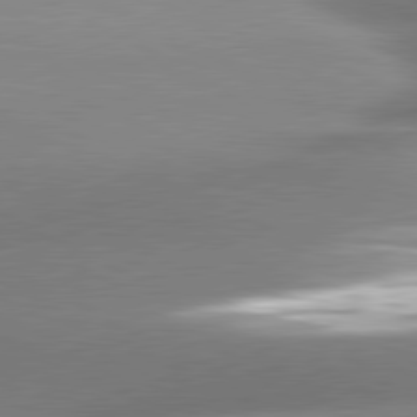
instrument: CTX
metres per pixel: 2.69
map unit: lApd
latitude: 80.8569
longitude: -158.9703
